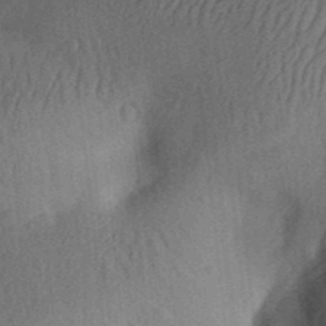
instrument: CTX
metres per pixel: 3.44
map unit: Aa
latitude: 30.5735
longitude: -142.1578
